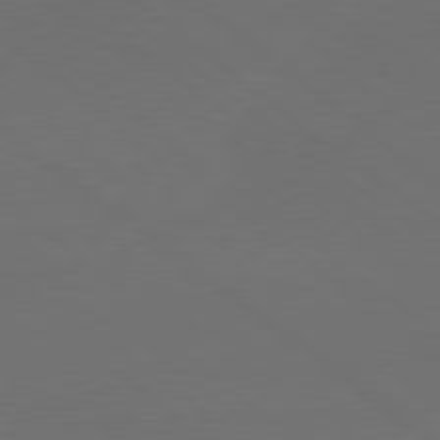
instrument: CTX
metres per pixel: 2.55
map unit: lApd
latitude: 80.1578
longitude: -115.9906
